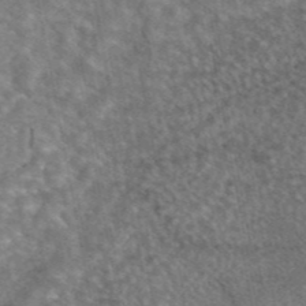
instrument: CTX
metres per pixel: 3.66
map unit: eAb
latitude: 45.0458
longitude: 109.0108
